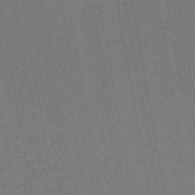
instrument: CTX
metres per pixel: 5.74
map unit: HNb
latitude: -52.4440
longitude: -48.3467
